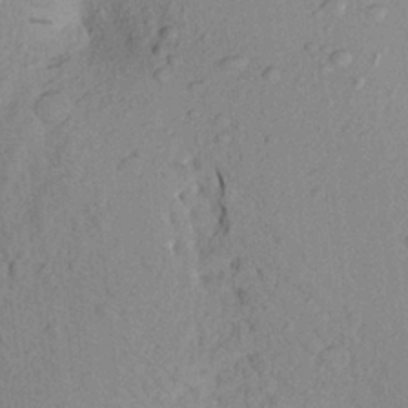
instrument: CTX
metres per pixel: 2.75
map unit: Aa
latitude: 22.8947
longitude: -147.8395
